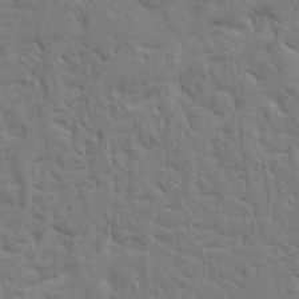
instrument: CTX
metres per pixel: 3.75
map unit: Ave
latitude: 17.1592
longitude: -141.2537
